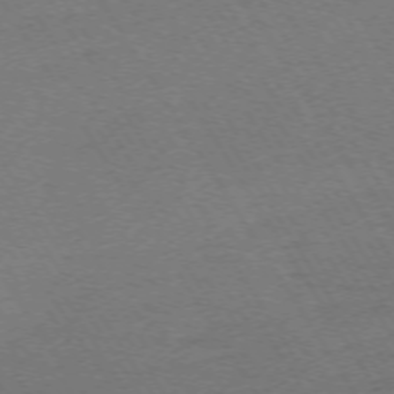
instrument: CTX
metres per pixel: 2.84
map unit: Ap
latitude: -73.7288
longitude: -84.9703
